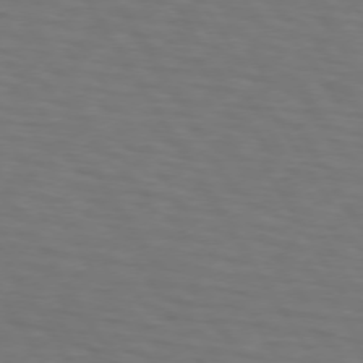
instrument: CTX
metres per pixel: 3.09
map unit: lApd
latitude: 73.0270
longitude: -75.0081
